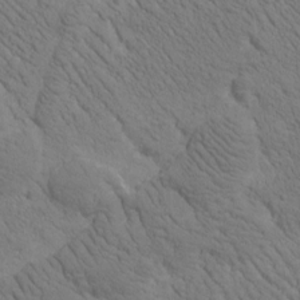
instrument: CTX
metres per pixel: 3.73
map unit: Htu
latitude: -0.8408
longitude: 174.1983
